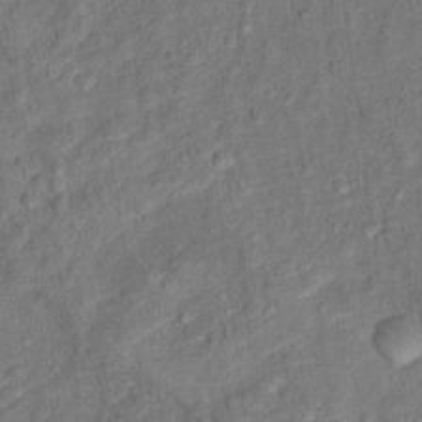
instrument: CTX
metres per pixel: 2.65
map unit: Ht
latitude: 13.4427
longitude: -39.3293
